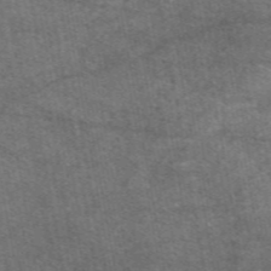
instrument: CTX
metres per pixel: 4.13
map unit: eAb
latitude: 48.3089
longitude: 122.2929
